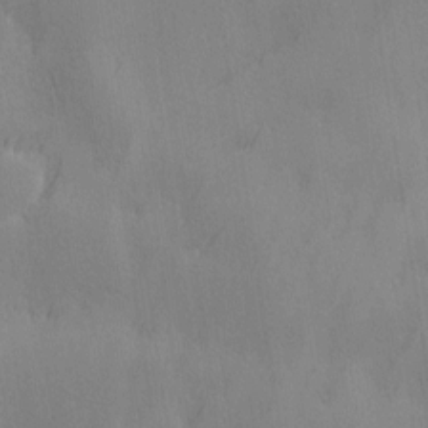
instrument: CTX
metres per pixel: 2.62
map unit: Ave
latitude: 2.5357
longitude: -112.4034
